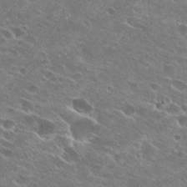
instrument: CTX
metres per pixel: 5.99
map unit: Hto
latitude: 26.8002
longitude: -41.8205
